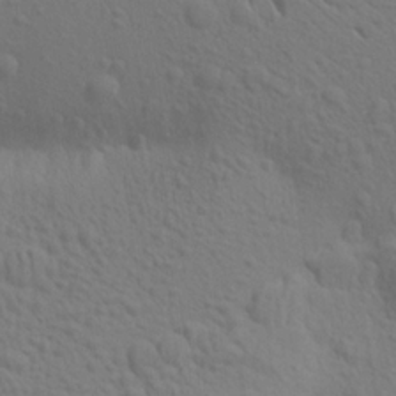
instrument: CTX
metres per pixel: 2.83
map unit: Aa
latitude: 21.4427
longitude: -146.1389
